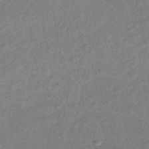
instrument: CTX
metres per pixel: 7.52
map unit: lHb
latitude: -39.7667
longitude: 72.9541
